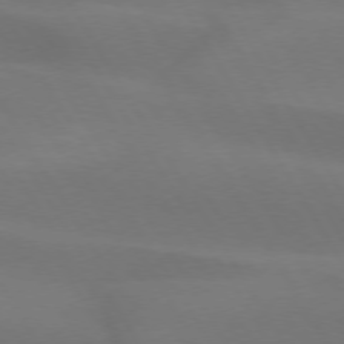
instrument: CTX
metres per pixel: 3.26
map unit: lApd
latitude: 73.8206
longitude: -48.8191
